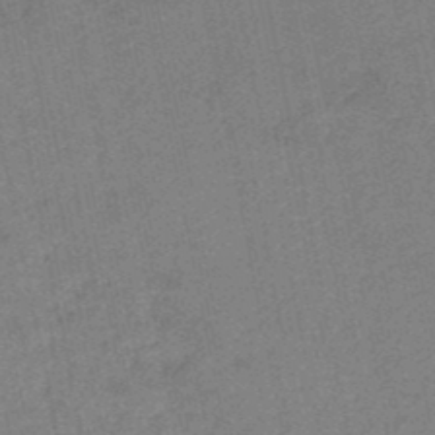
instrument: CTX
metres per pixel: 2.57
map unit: HNb
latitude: -48.6708
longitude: 59.0297
